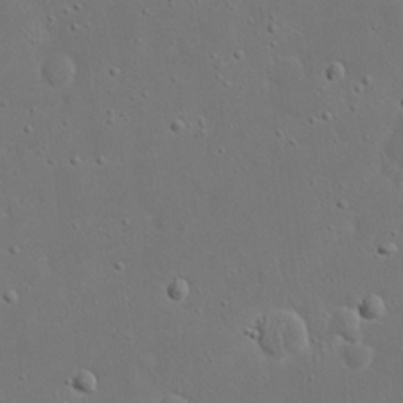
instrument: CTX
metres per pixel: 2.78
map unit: eHh
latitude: 17.8772
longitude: -71.4804
